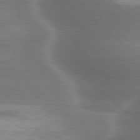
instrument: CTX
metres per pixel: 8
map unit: lApd
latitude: 79.8773
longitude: -116.8569
